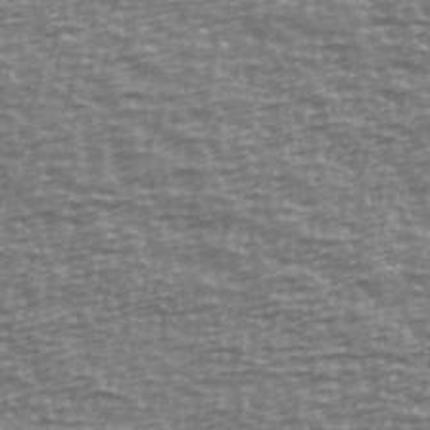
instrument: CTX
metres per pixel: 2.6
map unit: Ave
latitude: 40.2144
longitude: -114.1199
